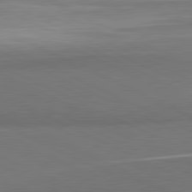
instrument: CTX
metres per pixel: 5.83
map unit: lApd
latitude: 81.6127
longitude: 157.2565
